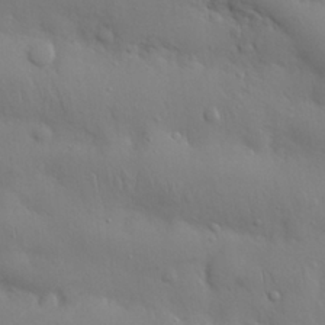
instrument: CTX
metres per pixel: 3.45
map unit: Nhu
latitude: 27.5371
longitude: -68.5546
